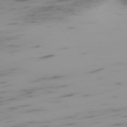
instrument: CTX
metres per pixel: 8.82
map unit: Ap
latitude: -75.2943
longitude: -67.3103
